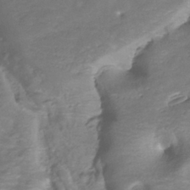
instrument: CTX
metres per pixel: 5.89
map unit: HNhu
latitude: -40.3873
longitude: 108.7085
